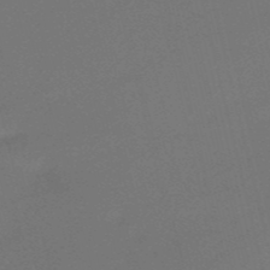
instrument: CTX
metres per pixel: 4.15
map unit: HNb
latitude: -50.9164
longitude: -41.9150
